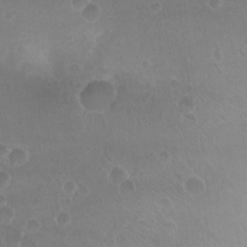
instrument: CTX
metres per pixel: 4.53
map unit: Nhu
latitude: -15.6344
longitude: -25.5182
